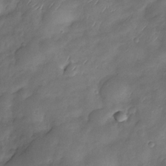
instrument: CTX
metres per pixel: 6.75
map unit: Nhe
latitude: -33.6533
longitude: -143.6883
